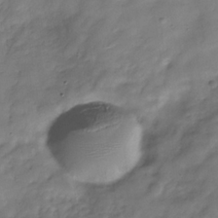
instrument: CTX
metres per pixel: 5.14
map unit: Hve
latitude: -31.9178
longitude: 90.5763
